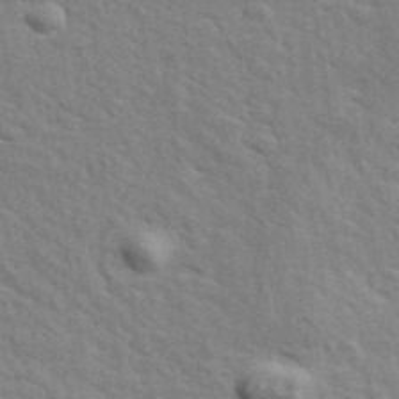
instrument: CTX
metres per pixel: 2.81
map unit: ANa
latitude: 41.5560
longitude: 29.7289
